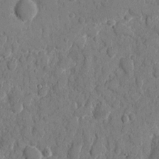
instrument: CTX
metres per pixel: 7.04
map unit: eHh
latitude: 8.4601
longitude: -67.1781
